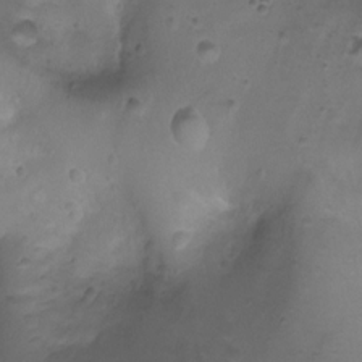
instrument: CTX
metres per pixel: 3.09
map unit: Ht
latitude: 4.0822
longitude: -20.3089
